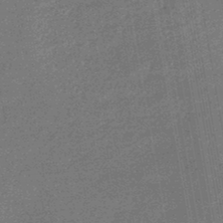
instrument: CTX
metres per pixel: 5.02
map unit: eHb
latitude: -45.1620
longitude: 87.0298
